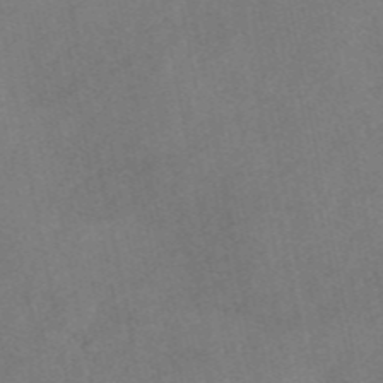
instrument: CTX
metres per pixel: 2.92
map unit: eAb
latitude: 47.3860
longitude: 127.3509
